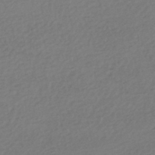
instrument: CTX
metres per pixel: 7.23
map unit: HNhu
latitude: -44.9164
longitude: 95.7666
